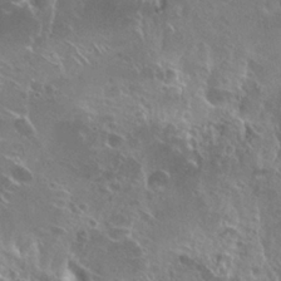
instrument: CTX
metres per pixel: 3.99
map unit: Hto
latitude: 25.1403
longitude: -39.0836
